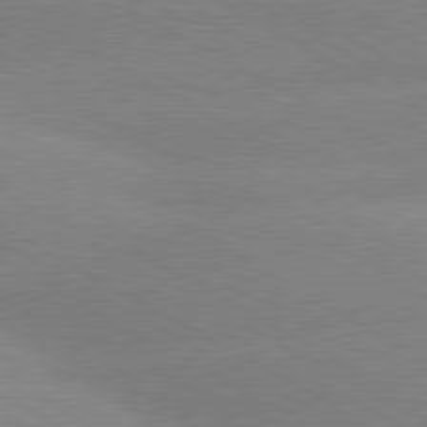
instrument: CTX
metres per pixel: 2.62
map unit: lApd
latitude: 80.2522
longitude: -153.6694
